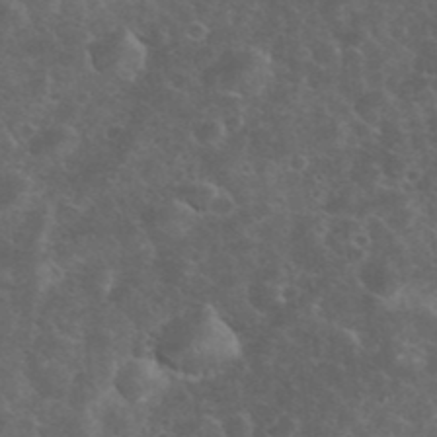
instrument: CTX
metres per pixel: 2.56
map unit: eHh
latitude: 33.9528
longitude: -66.7813
